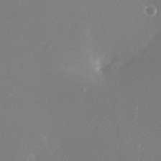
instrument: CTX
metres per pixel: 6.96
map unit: Nhu
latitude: -24.8219
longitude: -72.2145
